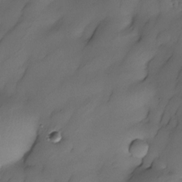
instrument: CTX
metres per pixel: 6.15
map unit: Nhe
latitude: -30.7463
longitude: -139.6505
